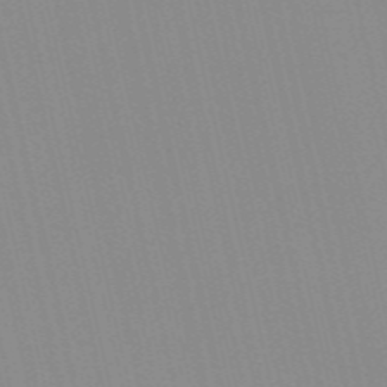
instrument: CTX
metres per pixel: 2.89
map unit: Nve
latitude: -57.2943
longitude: 60.9164
